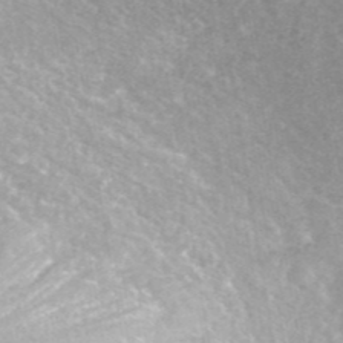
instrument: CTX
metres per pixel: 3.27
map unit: ANa
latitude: 43.4615
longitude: 24.6896
